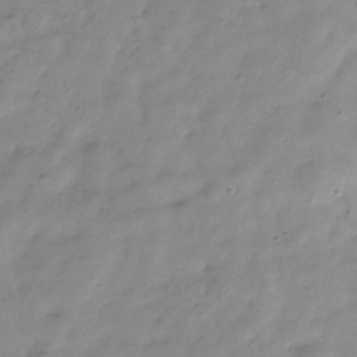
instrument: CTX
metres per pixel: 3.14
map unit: Hve
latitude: -32.1984
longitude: 91.5399
